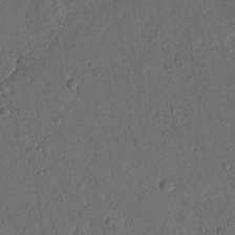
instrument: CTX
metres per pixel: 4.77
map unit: Nhu
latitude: 18.0633
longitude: -78.8947
